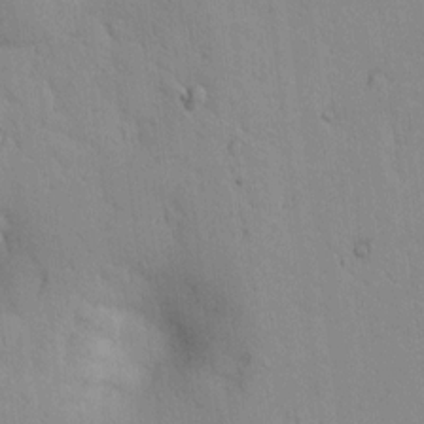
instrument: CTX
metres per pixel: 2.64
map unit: lAvf
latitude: 8.9136
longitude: 168.3306
